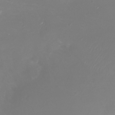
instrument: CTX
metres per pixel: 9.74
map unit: Nhu
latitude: -29.5777
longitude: -77.0080
